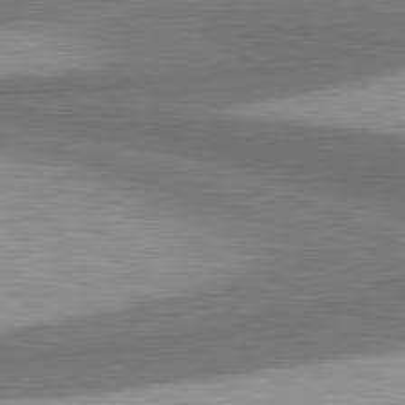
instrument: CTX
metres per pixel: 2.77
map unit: lApd
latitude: 81.6505
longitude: 175.8800
